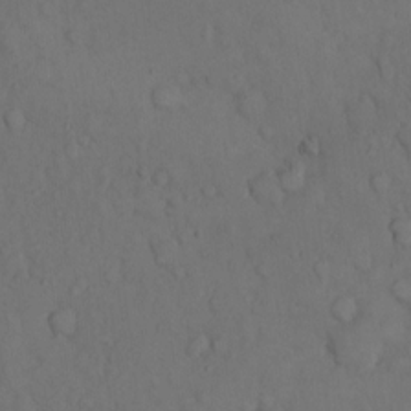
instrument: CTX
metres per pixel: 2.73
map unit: Hto
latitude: 11.0270
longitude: -61.4804
